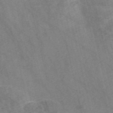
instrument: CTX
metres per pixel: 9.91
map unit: Nve
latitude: -57.0486
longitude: 54.3495
